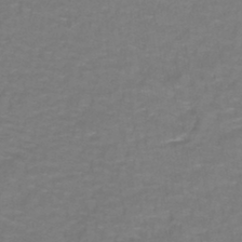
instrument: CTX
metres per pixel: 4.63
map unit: lHb
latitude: -42.4817
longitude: 56.6329
